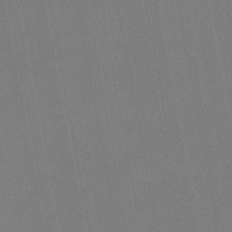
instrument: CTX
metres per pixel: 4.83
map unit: lHb
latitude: -45.0864
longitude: 63.5399
